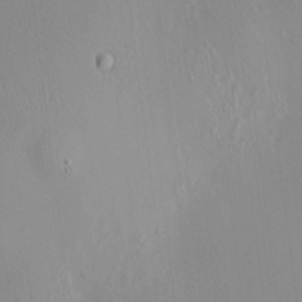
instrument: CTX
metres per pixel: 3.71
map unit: HNhu
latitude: 11.6883
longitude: 10.7085
